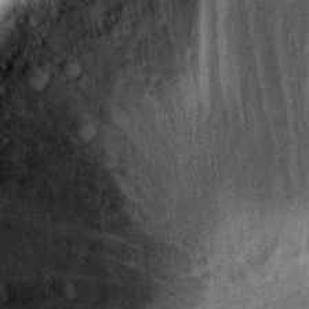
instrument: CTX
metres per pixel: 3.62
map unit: Ht
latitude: 11.3104
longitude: -39.4804
